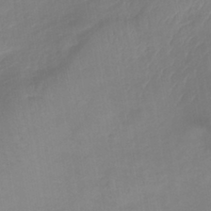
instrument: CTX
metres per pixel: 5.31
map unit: lHb
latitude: -40.8597
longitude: 77.4643
